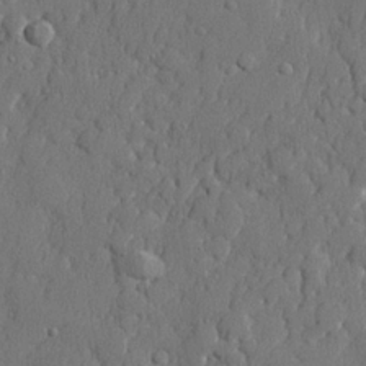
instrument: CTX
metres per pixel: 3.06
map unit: lHvf
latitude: 23.7072
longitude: 141.8989
